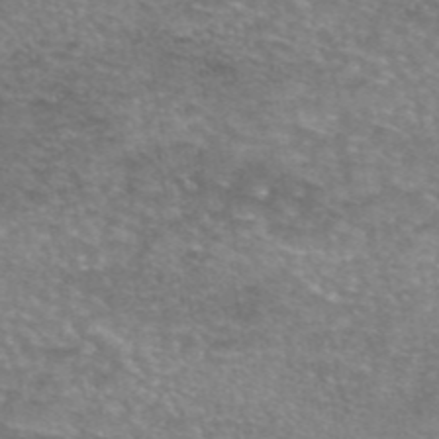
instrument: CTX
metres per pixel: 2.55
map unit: eAb
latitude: 45.7449
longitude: 102.6896
